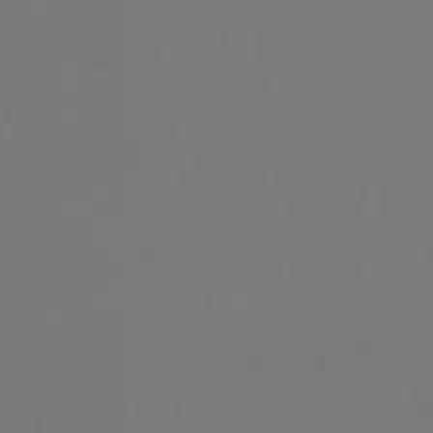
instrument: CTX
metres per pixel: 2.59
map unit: lHb
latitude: -50.6518
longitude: 81.7856
